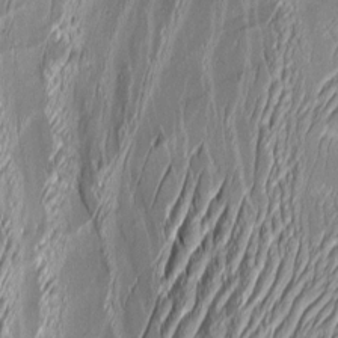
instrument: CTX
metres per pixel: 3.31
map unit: Aa
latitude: 8.2712
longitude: -131.6316
